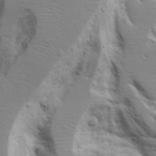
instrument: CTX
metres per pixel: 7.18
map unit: Aa
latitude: 18.1766
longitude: -125.8016
